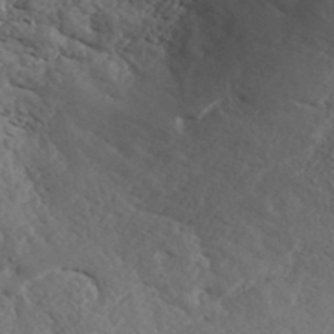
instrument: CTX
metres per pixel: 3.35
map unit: ANa
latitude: 42.4412
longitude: 52.5762
